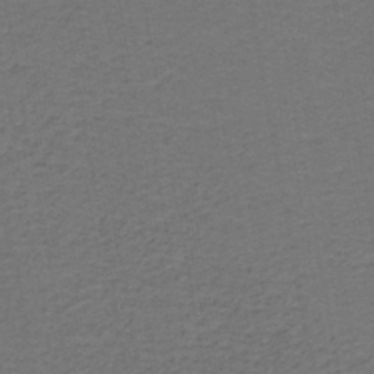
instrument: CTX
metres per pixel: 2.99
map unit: lHb
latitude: -43.0486
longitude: 53.4454
